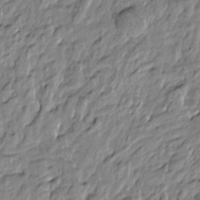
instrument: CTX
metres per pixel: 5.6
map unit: Htu
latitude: -5.2942
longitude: 178.1983
